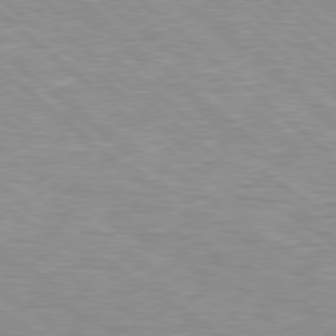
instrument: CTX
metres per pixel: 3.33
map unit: Hpe
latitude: 78.1956
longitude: 179.9178
